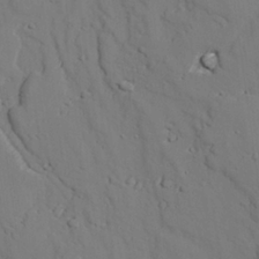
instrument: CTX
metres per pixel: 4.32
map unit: lAvf
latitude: 26.4790
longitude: -110.6680
